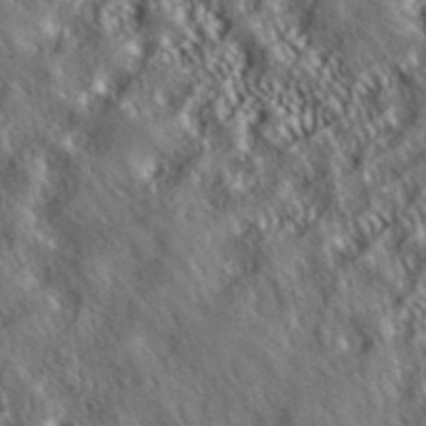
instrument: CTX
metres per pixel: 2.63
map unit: ANa
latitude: 39.5938
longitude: 30.1417
